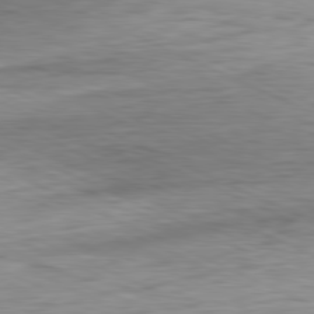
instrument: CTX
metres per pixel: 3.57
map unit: Ap
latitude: -81.4077
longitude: -61.5938
